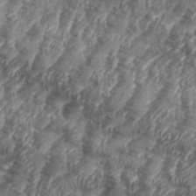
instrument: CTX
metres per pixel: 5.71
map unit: eHh
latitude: 35.9528
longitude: -137.3104
